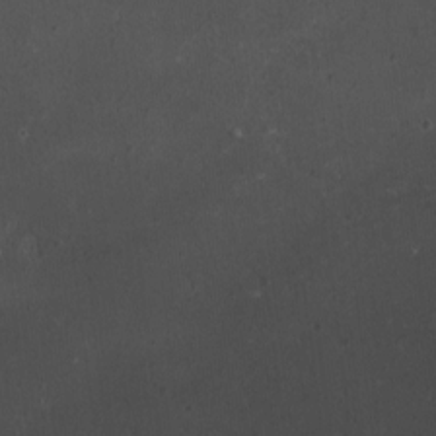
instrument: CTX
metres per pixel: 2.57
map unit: HNhu
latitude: 4.3278
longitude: 5.1242
